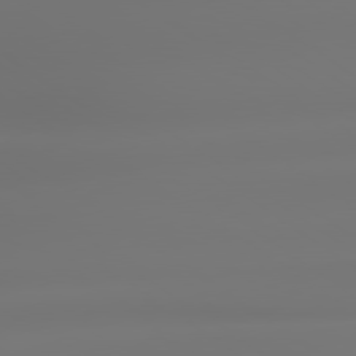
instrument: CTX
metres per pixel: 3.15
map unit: lApd
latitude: 79.2726
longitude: -137.1403
